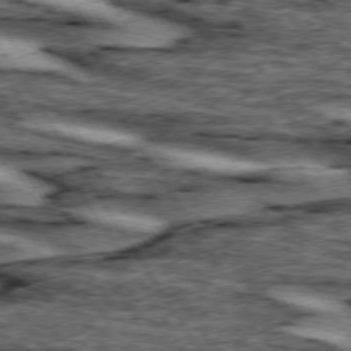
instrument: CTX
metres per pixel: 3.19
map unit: lApd
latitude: 74.4034
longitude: -72.6113
